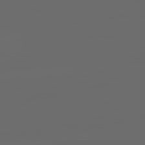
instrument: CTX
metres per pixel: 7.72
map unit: lApd
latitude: 83.7827
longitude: -129.5560
